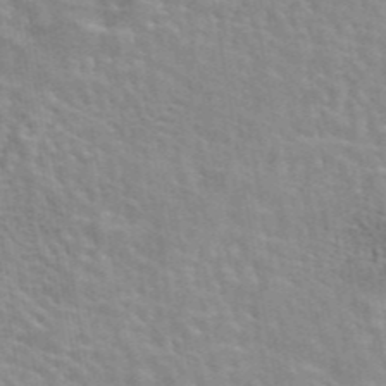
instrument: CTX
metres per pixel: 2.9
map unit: eAb
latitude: 44.1766
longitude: 107.8612
